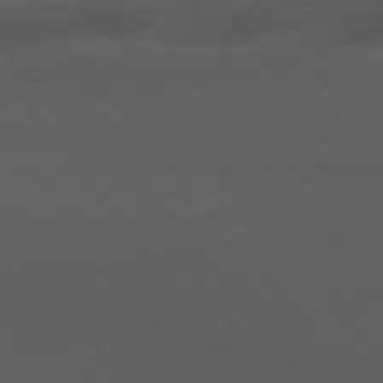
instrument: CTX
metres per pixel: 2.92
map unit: Ap
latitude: -75.9367
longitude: -88.9514
